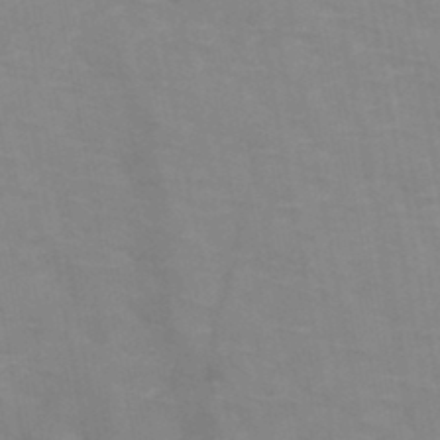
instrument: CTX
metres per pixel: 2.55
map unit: HNb
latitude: -47.4643
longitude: -47.8395
